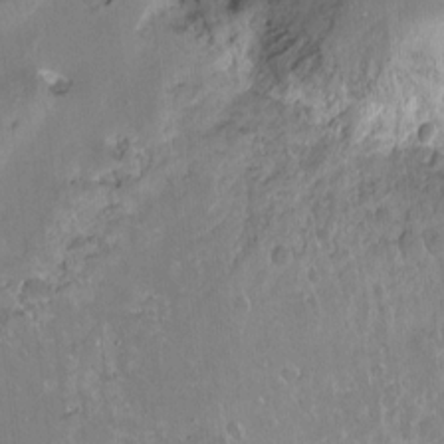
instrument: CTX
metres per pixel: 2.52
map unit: Hto
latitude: -14.2173
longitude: -41.9150
